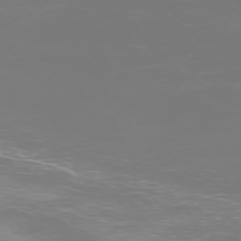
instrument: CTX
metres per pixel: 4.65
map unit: Ap
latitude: -74.8975
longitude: -76.8191
